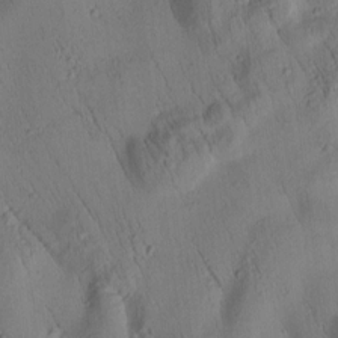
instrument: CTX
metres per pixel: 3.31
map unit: Htu
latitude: 3.0647
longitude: 178.4440
